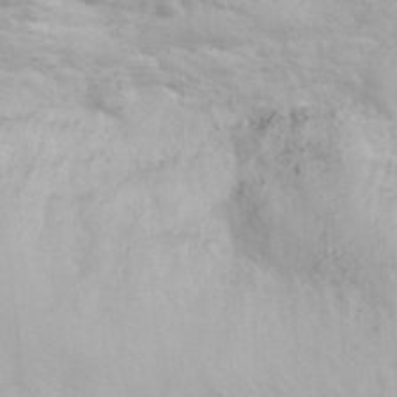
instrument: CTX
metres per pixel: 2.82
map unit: eHh
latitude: 31.9151
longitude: -61.6883
